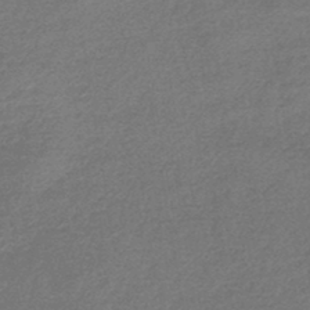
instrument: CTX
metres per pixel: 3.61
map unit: lHb
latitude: -45.6911
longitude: 57.4454
